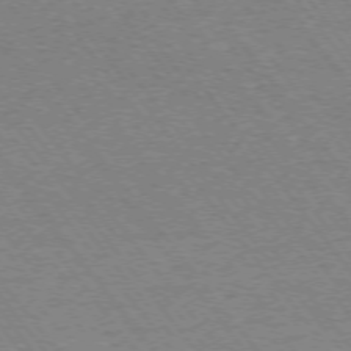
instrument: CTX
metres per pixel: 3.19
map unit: Ap
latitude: -74.9353
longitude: -82.2522
